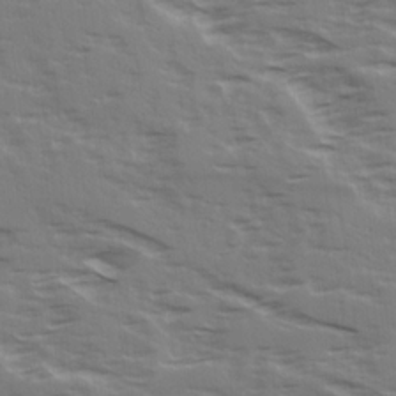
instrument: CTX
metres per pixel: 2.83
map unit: Ave
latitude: 15.6694
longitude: -129.8961
